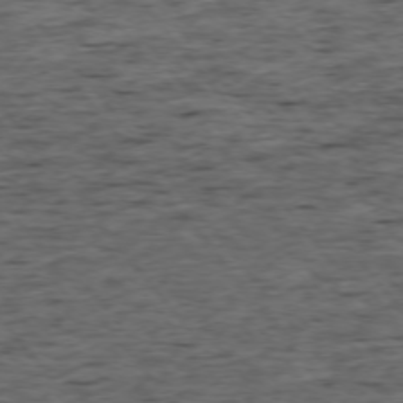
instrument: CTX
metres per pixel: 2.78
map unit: Ap
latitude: -75.2754
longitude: -90.6679
